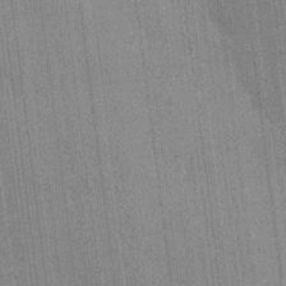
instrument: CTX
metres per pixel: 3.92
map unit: HNhu
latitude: 14.7436
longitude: 12.8030
